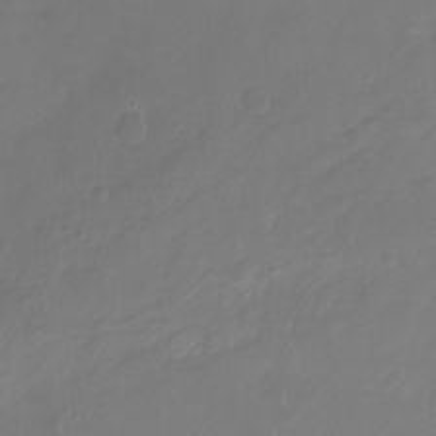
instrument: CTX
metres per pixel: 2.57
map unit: Nhu
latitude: -16.8408
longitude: -57.3859
